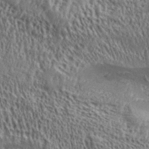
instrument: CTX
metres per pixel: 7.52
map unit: Aa
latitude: 32.2145
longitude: -134.2144
